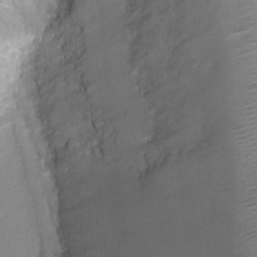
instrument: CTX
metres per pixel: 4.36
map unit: Ht
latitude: -2.7841
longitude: -19.4048
